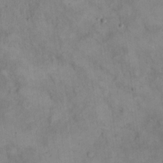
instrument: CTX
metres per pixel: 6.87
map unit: eHh
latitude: 21.2348
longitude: -60.0444
